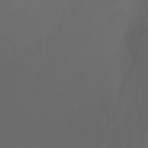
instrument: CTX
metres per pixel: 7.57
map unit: Ht
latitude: -3.5021
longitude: -60.3845
